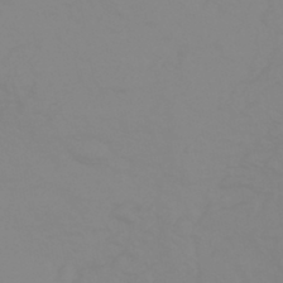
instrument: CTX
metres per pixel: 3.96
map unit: HNhu
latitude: -45.2943
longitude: 90.3307
